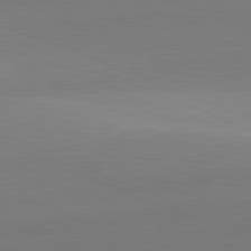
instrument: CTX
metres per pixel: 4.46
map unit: lApd
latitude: 81.9717
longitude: 137.5966
